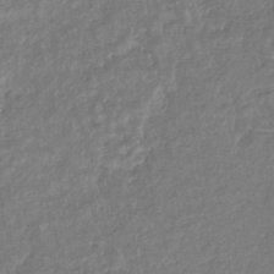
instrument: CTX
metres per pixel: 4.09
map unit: eHb
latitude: -34.8975
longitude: 77.0109
